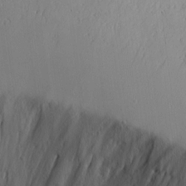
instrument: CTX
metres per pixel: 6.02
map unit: lAvf
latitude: 16.1011
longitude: -126.7435
